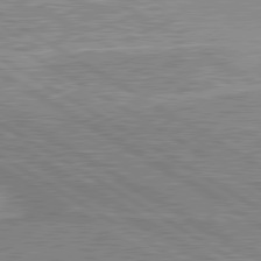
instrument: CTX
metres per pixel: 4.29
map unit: lApd
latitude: 80.6490
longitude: 143.7666
